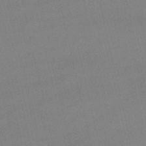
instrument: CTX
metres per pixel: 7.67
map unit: lHb
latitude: -48.9164
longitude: 70.5007
